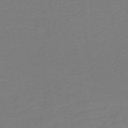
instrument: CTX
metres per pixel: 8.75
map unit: HNb
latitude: -46.7085
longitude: 56.0661
